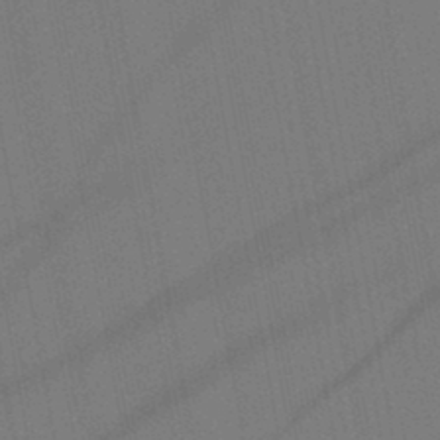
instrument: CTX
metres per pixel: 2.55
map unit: lHb
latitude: -47.0675
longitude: 71.6155
